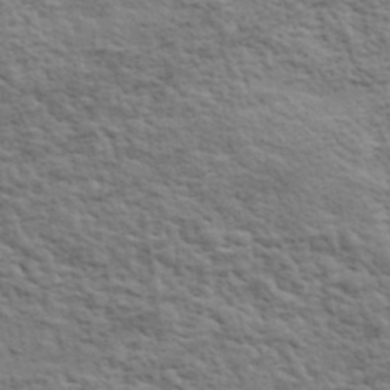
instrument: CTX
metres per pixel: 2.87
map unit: lHvf
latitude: 37.8395
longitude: -89.1026
